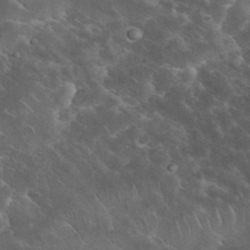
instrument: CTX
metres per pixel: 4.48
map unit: eHh
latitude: 34.3089
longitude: -65.2348
